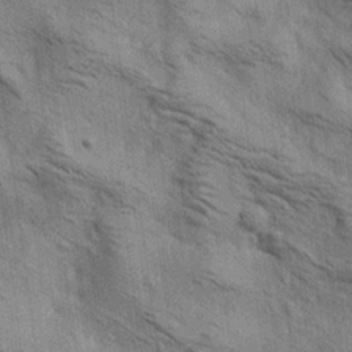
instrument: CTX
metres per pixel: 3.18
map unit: lAa
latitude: 19.0080
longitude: -139.8016
